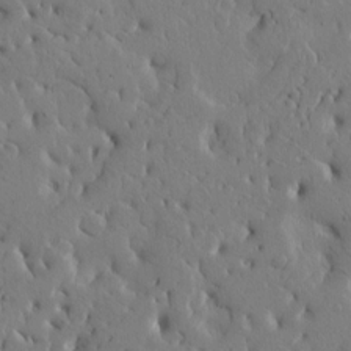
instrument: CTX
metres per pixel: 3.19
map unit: Htu
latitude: -2.6140
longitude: 168.7085
